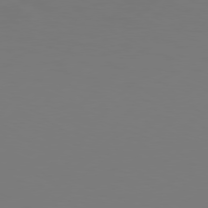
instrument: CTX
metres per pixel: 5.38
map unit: Hpe
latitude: 77.1781
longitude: -130.8002
